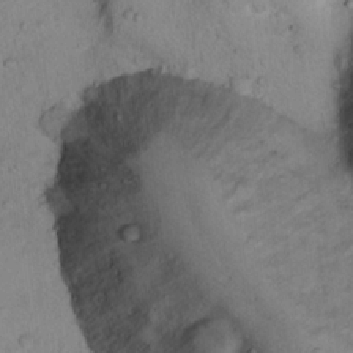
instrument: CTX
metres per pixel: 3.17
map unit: Ht
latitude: 14.9703
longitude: -41.1403
